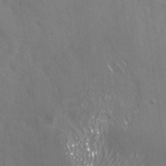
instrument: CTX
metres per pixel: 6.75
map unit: Nhu
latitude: -28.9920
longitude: -80.2711
